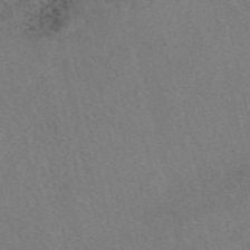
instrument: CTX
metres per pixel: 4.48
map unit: eAb
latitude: 49.2537
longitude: 112.1606
